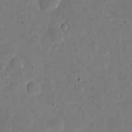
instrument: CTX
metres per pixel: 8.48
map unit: eHh
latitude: 5.2726
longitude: -71.4426
